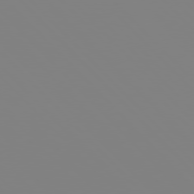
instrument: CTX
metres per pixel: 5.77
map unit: Hpe
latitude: 77.1970
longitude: -161.4993
